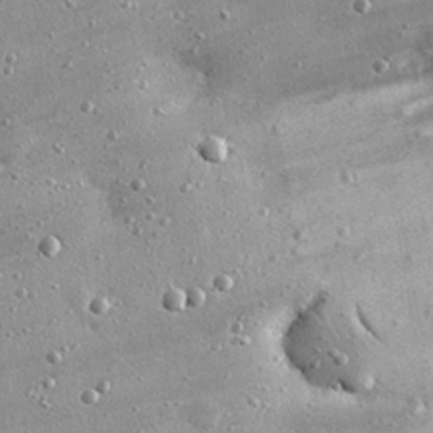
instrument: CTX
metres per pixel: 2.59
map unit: eHh
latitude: 25.1403
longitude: -88.6113
